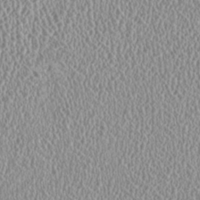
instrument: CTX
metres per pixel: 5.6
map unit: HNhu
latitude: -0.7841
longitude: 0.7275
